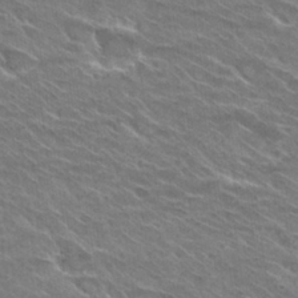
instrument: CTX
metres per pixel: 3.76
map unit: Hto
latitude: 29.8961
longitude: -43.1214
